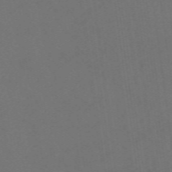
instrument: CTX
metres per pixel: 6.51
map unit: eHb
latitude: -49.8423
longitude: 84.0283
